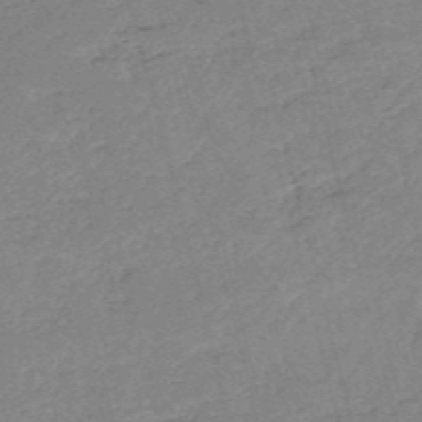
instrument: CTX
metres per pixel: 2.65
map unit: HNb
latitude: -54.0850
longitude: -36.8002
